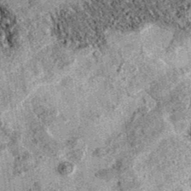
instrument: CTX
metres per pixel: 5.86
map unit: eAb
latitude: 36.2900
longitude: 111.6911
